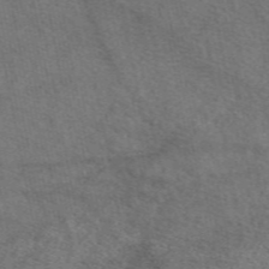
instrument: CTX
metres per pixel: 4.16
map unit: eAb
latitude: 49.1403
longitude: 111.8044
